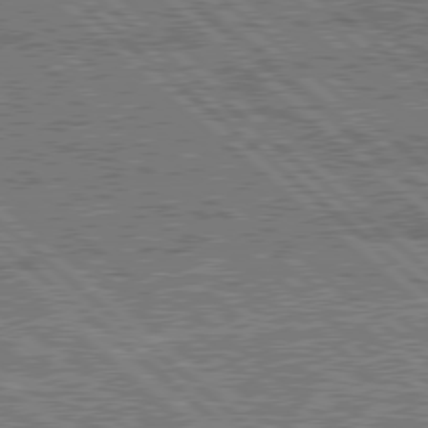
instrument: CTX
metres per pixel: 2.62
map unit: Hpe
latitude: 78.3090
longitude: -159.5560
